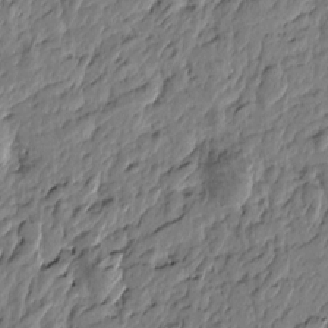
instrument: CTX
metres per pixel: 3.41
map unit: Htu
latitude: -4.9352
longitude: 179.1242
